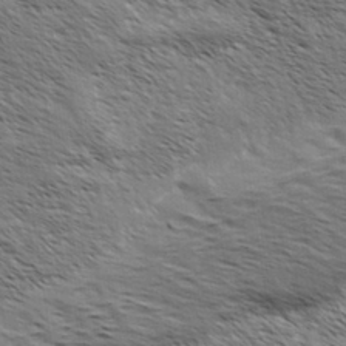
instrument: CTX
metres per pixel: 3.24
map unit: Hve
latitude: 31.5371
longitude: 149.7667
